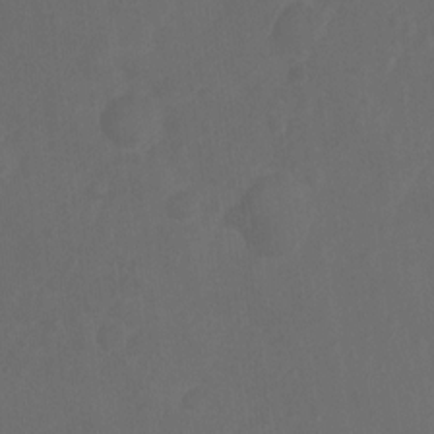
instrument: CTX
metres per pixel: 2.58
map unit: Ht
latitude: -10.1228
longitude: -35.2914
